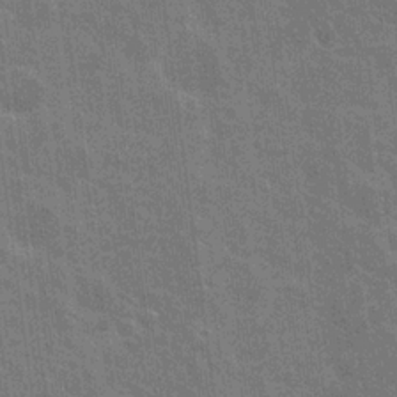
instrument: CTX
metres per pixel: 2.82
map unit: Nhu
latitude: 19.1592
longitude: -30.7625
